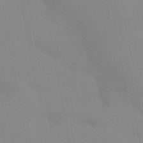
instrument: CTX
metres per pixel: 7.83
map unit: Aa
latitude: 32.4601
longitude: -146.0822
